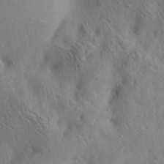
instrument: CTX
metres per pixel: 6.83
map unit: lAa
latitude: 19.8205
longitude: -140.4223
